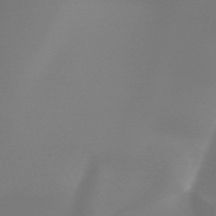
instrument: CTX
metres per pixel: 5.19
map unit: HNb
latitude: -45.2376
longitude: -44.0633
